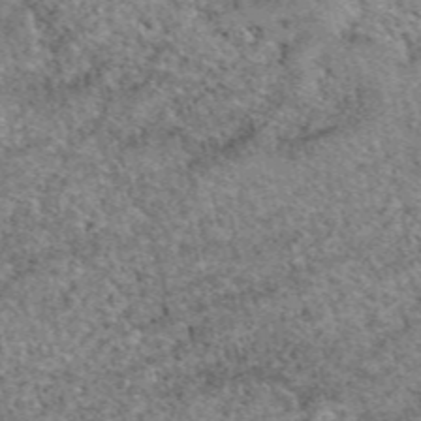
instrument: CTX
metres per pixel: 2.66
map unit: eAb
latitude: 49.7261
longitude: 109.0864
